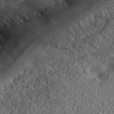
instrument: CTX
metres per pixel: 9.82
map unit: ANa
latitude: 38.8191
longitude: -91.5749
